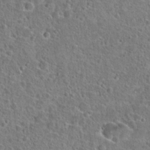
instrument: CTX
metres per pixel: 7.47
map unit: Hto
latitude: 23.2537
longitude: -46.1200
